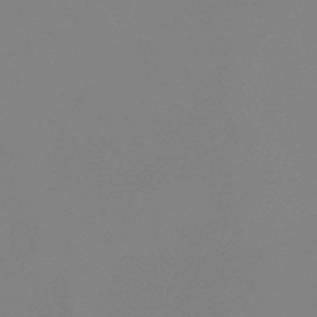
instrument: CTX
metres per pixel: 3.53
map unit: lHb
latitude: -48.4629
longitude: 68.1038
